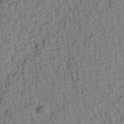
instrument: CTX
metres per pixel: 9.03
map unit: lAa
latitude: 5.0458
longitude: -114.5167
